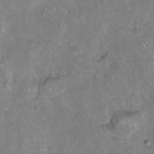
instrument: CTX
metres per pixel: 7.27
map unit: Hto
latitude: -13.8800
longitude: -42.7435
